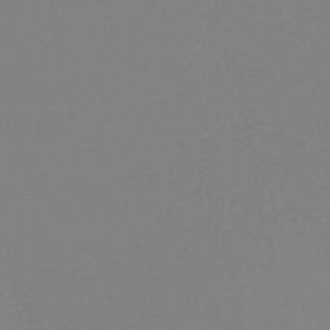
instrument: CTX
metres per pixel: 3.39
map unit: lHb
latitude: -46.8597
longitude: 57.3509
